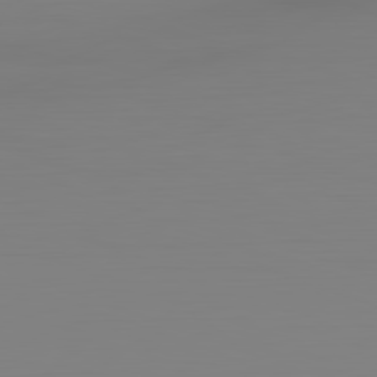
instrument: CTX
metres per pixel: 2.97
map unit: Hpe
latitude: -82.2550
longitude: 9.1242
